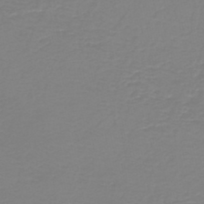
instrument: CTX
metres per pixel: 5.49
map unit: HNb
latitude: -45.3510
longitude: 54.0472
